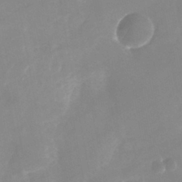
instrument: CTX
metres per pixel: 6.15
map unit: Nhu
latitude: -25.3321
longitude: -69.9339
